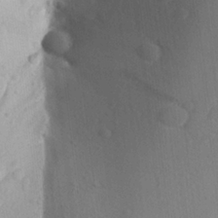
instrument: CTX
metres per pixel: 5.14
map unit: Aa
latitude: 23.7072
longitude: -147.3482
